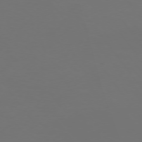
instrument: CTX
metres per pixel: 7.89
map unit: Hpe
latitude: 74.3089
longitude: -125.2537
